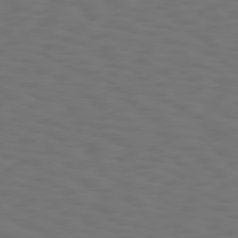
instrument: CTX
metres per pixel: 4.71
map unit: Hpe
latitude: 75.5182
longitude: -133.3293
